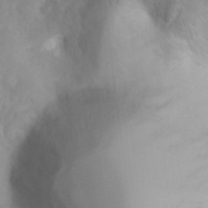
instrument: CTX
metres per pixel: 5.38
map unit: Ht
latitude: 3.3670
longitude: -26.6869
